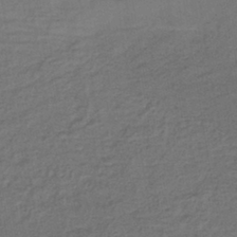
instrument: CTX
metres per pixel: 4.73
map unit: lHb
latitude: -39.2187
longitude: 59.2186
